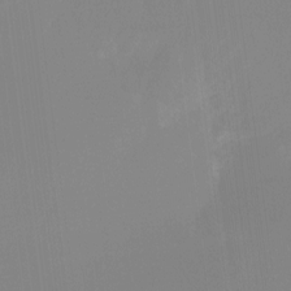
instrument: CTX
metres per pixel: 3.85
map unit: Ht
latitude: -15.0487
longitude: -48.2522
